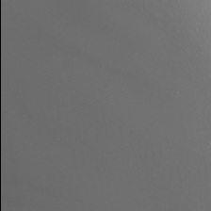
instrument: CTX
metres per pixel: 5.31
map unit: Nhu
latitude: -4.4062
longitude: -89.9906
